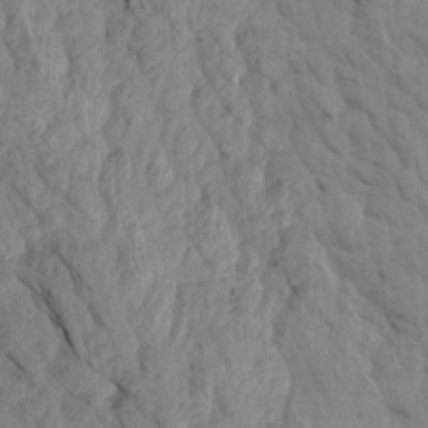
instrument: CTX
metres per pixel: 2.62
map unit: Aa
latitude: 18.6112
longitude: -146.4979
